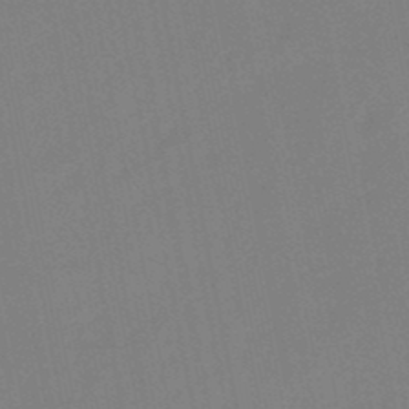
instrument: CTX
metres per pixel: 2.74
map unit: lHb
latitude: -48.6519
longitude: 79.8233
